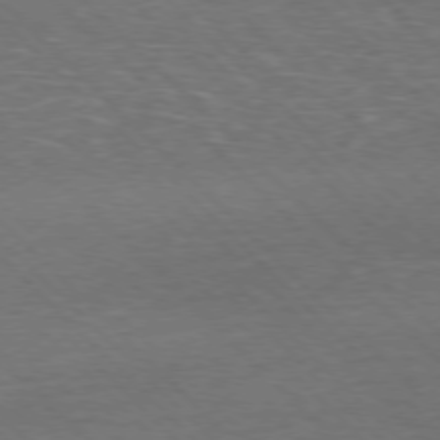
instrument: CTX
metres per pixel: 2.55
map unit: Hpe
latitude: -77.8233
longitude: 14.6897
